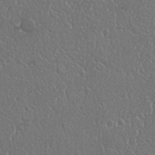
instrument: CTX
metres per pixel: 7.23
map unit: Nhu
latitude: 25.1403
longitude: -59.2537
